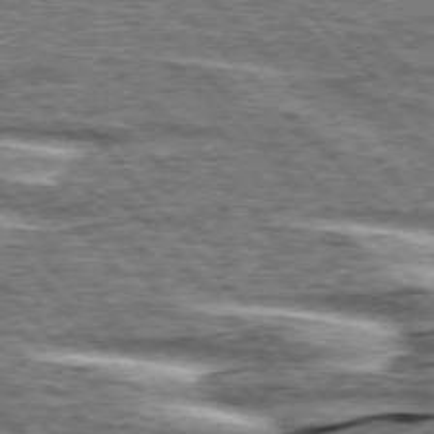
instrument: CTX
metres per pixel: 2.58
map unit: lApd
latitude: 76.3845
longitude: -82.1577
